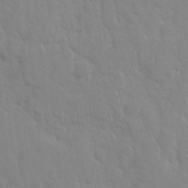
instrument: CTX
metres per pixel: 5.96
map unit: Ave
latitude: 9.9528
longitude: -104.0822
